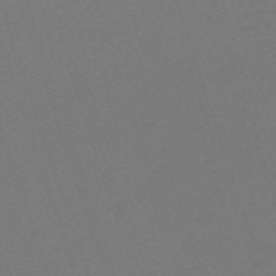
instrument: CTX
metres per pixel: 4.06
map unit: eHh
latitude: -63.0486
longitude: 51.8989
